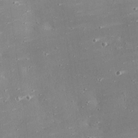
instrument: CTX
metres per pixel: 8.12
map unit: eHh
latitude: 25.0269
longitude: -88.9325
